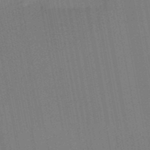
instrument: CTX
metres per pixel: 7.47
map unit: HNb
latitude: -52.0094
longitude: -45.5560
